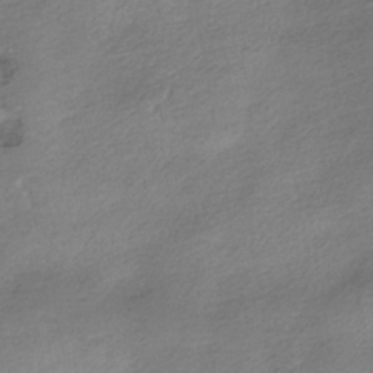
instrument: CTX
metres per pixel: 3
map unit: HNhu
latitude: -40.2739
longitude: 97.0487
